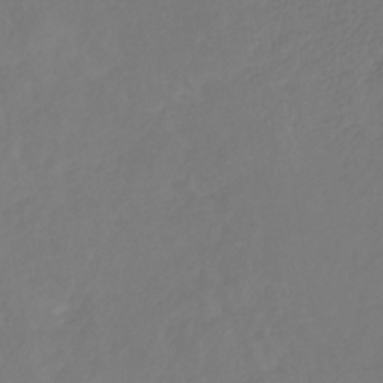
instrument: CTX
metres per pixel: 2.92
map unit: eHb
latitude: -30.3117
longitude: 65.6722
